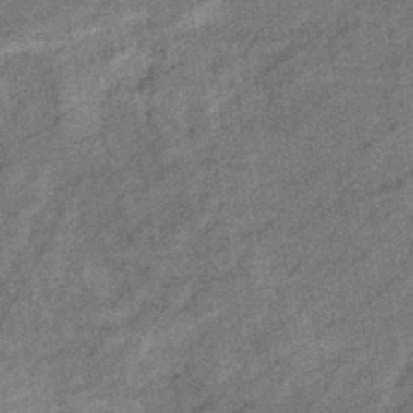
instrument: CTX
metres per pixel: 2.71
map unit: eHb
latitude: -38.1984
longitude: 77.7856
